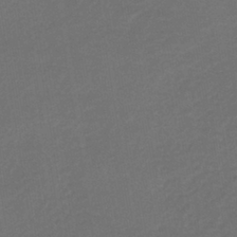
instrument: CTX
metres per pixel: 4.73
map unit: lHb
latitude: -38.4629
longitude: 69.1431
